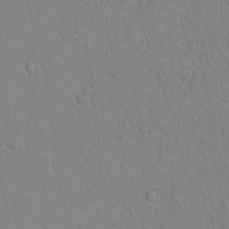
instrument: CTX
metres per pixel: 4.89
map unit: lAvf
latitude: 9.0081
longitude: 168.5762
